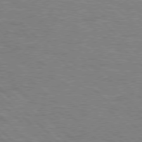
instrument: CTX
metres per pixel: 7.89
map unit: Hpe
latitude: 77.2348
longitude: -152.1200
